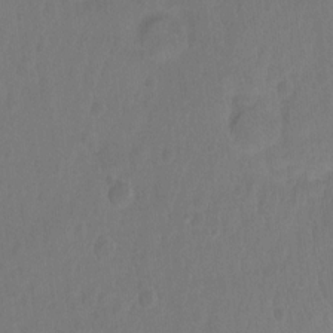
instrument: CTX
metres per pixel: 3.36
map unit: Hto
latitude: -12.1417
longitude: -39.2726
